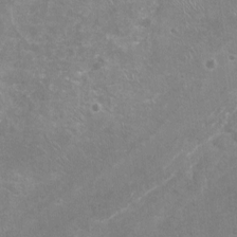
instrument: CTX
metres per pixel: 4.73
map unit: Nhu
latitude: -17.7289
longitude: -57.0080
